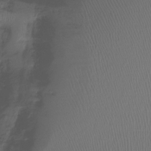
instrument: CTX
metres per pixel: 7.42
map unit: Htu
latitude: -14.3118
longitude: -44.9513
